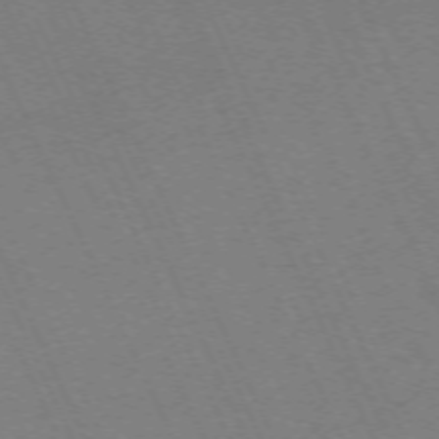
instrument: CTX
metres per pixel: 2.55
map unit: Hpe
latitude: -71.2754
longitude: 12.4818
